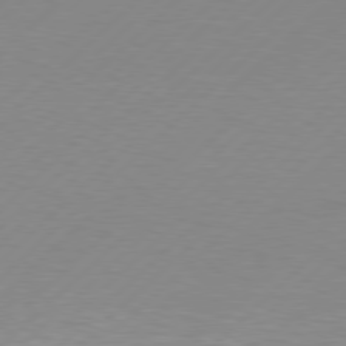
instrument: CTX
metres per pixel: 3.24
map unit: Hpe
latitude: 78.1389
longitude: -131.9717
